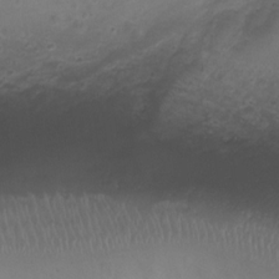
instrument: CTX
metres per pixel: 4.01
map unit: Ht
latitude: 4.3845
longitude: -20.3845
